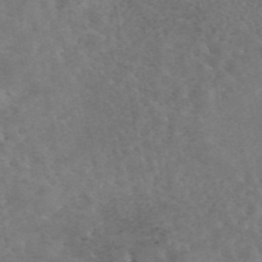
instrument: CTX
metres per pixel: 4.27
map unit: eAb
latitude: 45.0647
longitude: 123.7289
